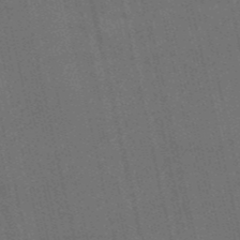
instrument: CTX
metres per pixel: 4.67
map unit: HNb
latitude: -52.6707
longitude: -41.3481
